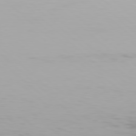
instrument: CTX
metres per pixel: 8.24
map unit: Hpe
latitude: 77.9528
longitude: -134.9513
